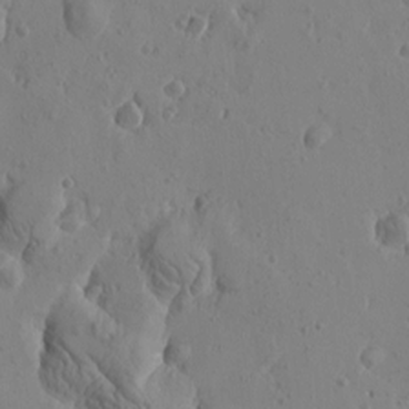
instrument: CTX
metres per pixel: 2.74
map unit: Htu
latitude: -1.3321
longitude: -177.2348
